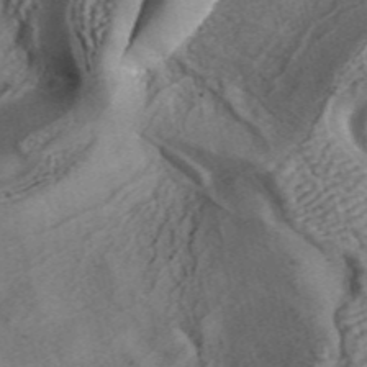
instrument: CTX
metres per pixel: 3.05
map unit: ANa
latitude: 43.8017
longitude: 29.4643
